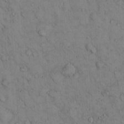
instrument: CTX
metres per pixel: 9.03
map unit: Hto
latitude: 13.1970
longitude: -59.3671
